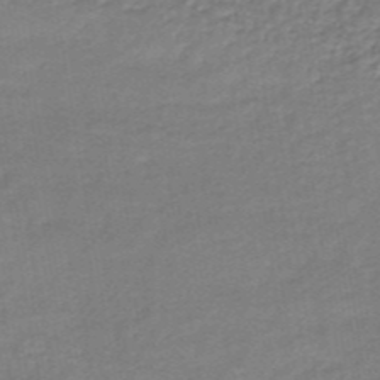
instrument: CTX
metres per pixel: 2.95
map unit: lHb
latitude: -35.6533
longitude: 60.3117
